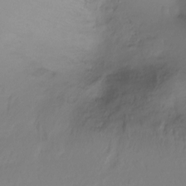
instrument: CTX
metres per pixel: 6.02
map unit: Ht
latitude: -15.7100
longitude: -43.7072
